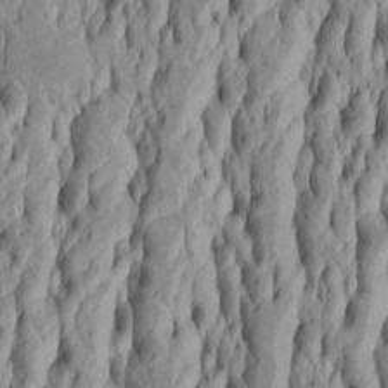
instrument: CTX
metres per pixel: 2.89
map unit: Htu
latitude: -5.5021
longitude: 151.7288
